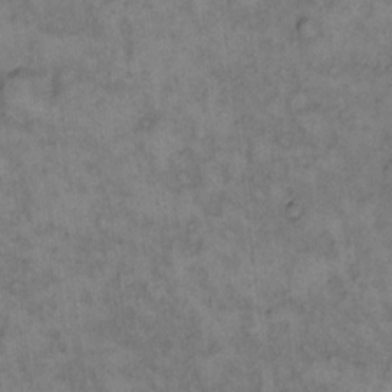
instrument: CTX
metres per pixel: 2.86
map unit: eHh
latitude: 12.8569
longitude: -63.7828
